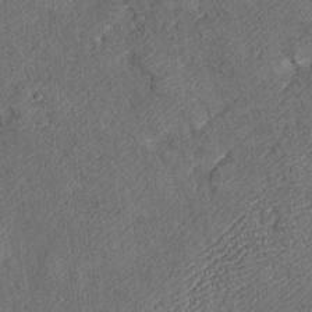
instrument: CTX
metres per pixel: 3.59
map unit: Htu
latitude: -7.1998
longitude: 156.0094
